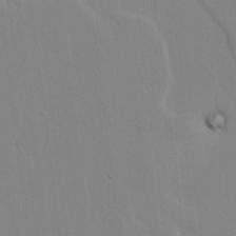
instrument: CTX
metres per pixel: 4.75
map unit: lAvf
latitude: 7.6316
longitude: 168.8974
